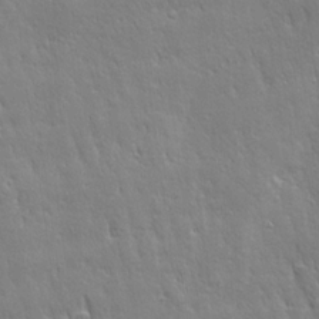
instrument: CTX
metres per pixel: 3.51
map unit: Ave
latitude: 22.2522
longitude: -135.7638
